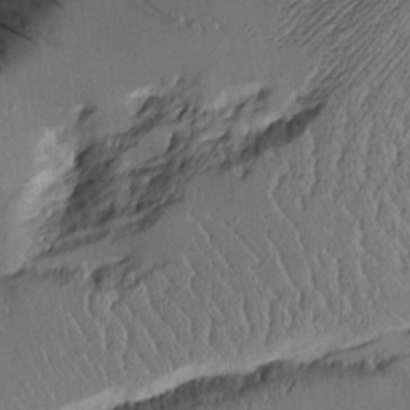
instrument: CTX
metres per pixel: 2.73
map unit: Aa
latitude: 12.1011
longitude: -127.1403
